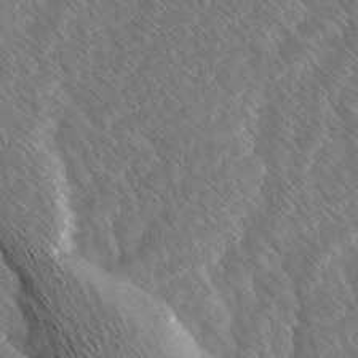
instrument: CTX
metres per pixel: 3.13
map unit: Ave
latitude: 8.0822
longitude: -106.4223
